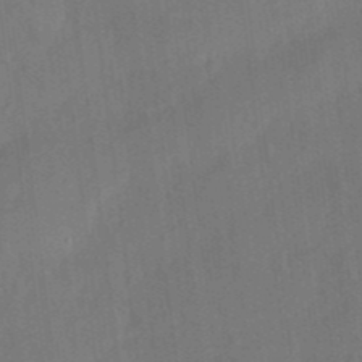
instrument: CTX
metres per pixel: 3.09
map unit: eHh
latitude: 3.7827
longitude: -73.8773
